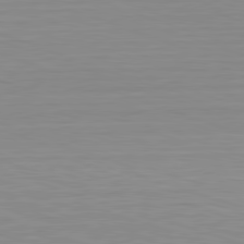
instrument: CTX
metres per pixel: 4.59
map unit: Hpe
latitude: -82.7841
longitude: 7.2187
